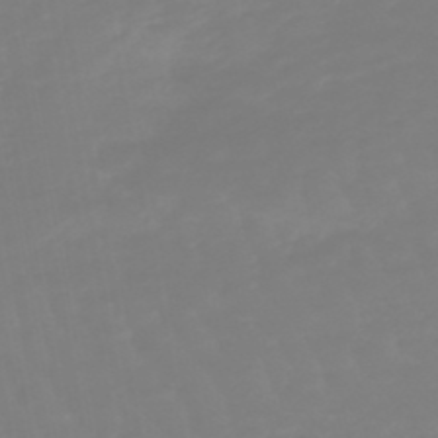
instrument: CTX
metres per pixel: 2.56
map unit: lHb
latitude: -49.0865
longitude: 82.1795
